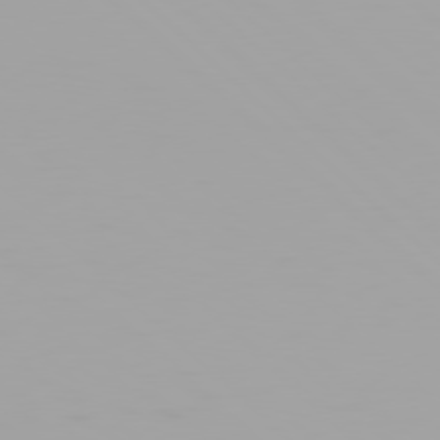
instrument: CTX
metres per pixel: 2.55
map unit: Hpe
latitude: 77.9150
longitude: -136.9892
